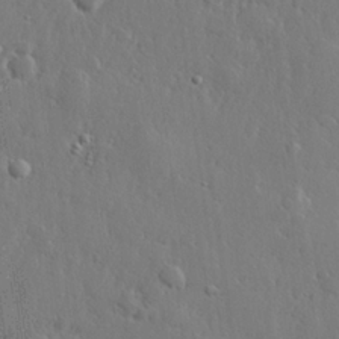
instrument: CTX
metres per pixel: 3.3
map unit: lHvf
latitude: 22.7435
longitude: 144.7652
